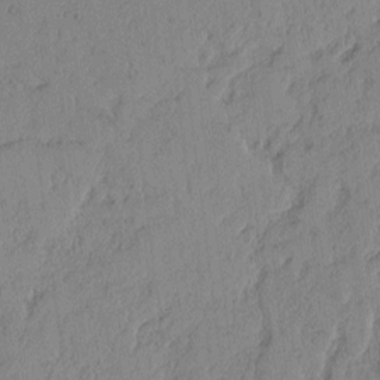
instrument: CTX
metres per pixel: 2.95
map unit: lAvf
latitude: -1.7289
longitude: -105.3860
